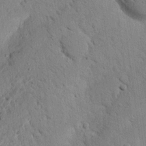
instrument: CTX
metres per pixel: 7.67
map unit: Nhu
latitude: 21.6694
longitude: -77.0458
